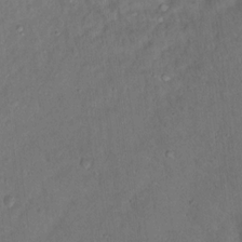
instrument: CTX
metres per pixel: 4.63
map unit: Ht
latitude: 14.8191
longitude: -37.0648
